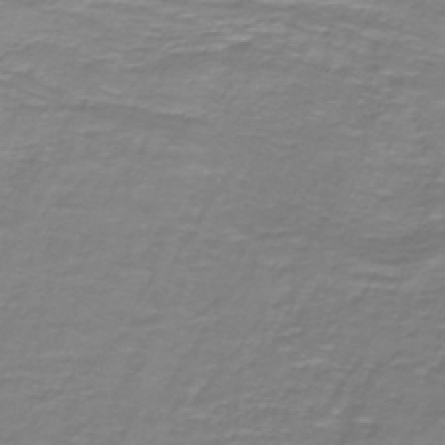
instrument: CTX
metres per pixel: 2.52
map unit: lHb
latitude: -41.3509
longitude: 56.9730
